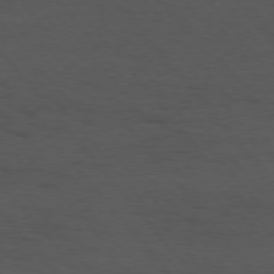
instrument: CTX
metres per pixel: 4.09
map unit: Hpe
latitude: 75.2726
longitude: -146.0633
